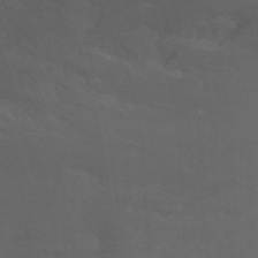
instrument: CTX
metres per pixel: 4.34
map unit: Nhu
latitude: -4.7463
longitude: -73.3104
